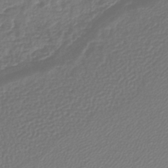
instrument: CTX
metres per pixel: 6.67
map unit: lHb
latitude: -41.7666
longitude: 61.5966
